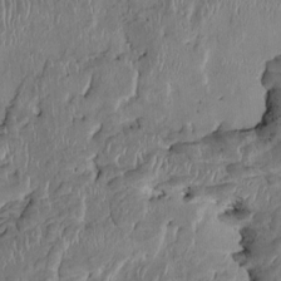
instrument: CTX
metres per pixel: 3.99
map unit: HNhu
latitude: 4.1956
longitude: -7.1781
